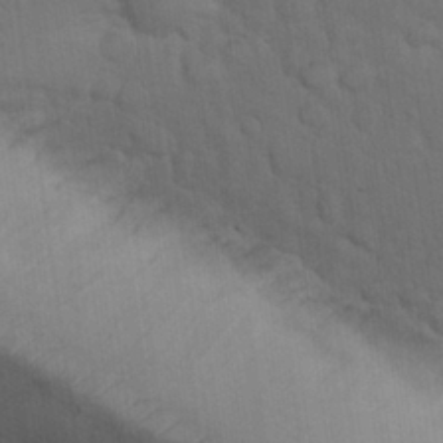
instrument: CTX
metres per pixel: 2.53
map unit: Nhu
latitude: 27.5749
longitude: -68.4034
